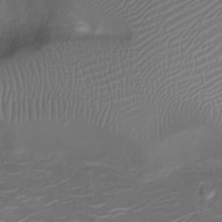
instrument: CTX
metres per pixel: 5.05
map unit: Ht
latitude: -10.1039
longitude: -19.4615
